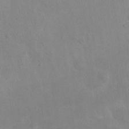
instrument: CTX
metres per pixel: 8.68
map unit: eHh
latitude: 25.9717
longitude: -66.1766
